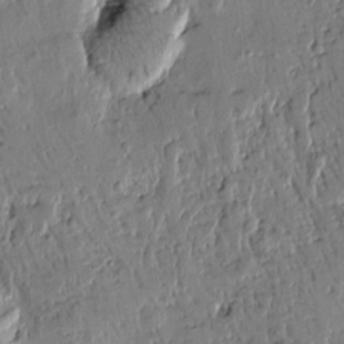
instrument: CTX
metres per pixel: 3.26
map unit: Htu
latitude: -0.5574
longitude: -176.6112
